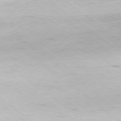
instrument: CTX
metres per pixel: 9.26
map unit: Hpe
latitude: -78.9730
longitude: 10.2551
